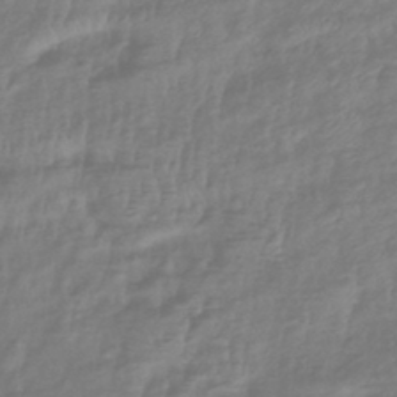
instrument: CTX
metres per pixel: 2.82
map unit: eHb
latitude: -42.0849
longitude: 81.8045
